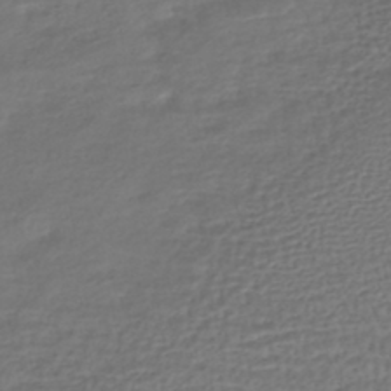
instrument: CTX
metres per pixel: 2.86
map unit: HNhu
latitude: -45.5021
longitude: 103.0109
